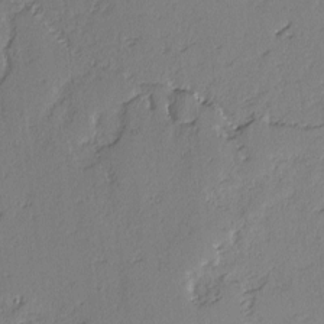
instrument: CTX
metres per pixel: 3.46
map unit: lAvf
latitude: -3.2942
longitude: -107.5560
